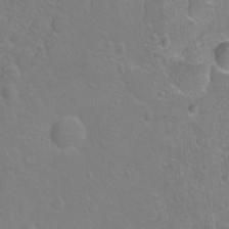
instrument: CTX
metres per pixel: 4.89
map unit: Ht
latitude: -6.5196
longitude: -37.1592
